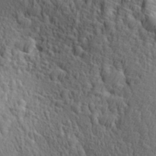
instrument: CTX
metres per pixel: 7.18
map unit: Aa
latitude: 26.9136
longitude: -144.2522
